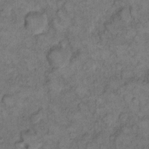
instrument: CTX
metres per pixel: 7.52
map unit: eHh
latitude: 13.4993
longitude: -64.6868
